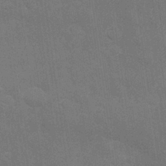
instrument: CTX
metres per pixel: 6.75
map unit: Nhu
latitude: 27.1970
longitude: -64.2900
